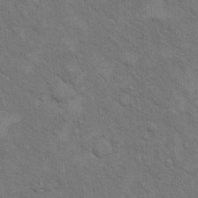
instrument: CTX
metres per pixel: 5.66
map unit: eHh
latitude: 15.9339
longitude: -66.2522
